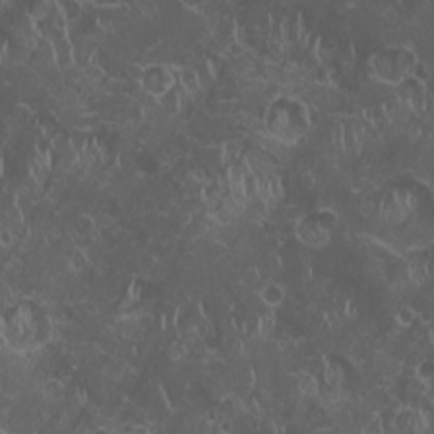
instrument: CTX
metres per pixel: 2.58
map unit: HNhu
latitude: -1.8045
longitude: 10.8030
